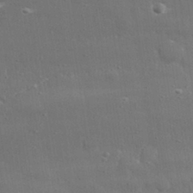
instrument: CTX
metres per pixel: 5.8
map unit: lHvf
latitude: 31.2726
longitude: -89.3482
